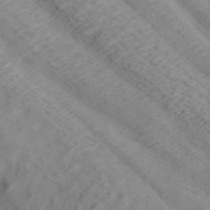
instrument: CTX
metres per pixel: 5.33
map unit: ANa
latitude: 37.5560
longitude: 23.8423
